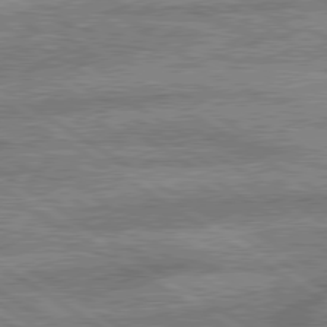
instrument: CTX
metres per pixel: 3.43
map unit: lApd
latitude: 79.5749
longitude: -170.3845
